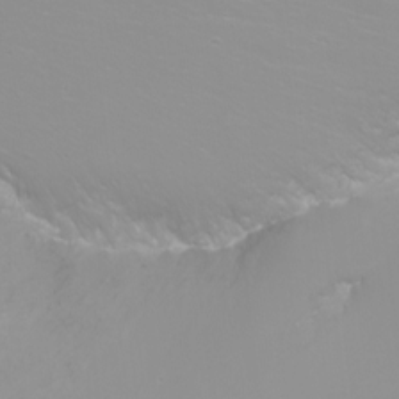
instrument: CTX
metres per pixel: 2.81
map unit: Nhu
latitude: -4.9919
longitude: -74.0255
